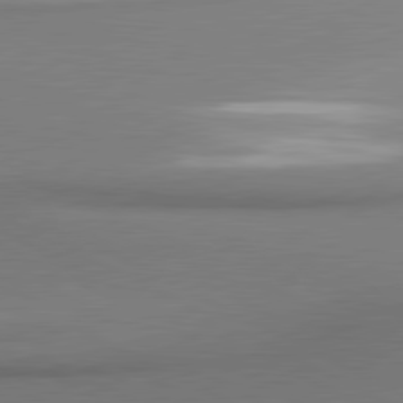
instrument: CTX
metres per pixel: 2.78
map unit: lApd
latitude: 81.0836
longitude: 176.2551
